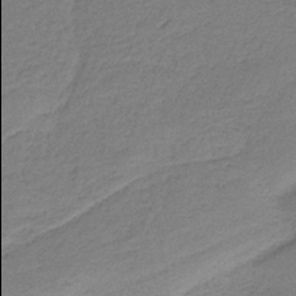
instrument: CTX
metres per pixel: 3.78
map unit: HNb
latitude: -36.7463
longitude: 54.0094
